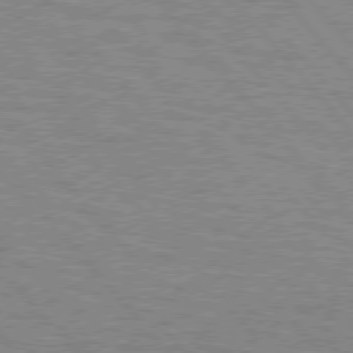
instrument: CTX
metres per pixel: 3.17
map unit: lApd
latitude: 75.9528
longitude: -75.4804
